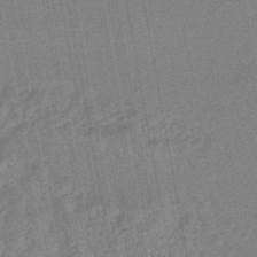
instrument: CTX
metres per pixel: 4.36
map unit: lHb
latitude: -48.1795
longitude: 71.5588
